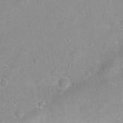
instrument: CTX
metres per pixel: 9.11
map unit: eHh
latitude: 24.9513
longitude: -63.5182
